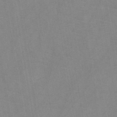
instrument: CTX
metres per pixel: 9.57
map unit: HNb
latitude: -45.0298
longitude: -39.8016
